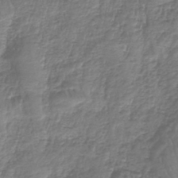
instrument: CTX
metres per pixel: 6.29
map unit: lHb
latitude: -42.3873
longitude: 64.6708
